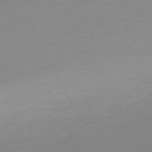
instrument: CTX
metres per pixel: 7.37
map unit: Ap
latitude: -73.4454
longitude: -69.6694
